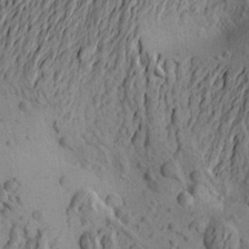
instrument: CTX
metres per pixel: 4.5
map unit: Aa
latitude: 21.2915
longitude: -149.5938
